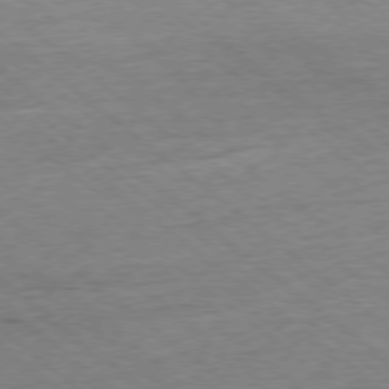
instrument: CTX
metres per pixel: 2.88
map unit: Ap
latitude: -78.3495
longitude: -85.2348
